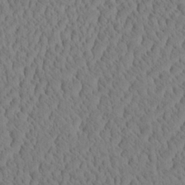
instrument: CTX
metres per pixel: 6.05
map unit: eHh
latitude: -3.3698
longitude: 15.2754
